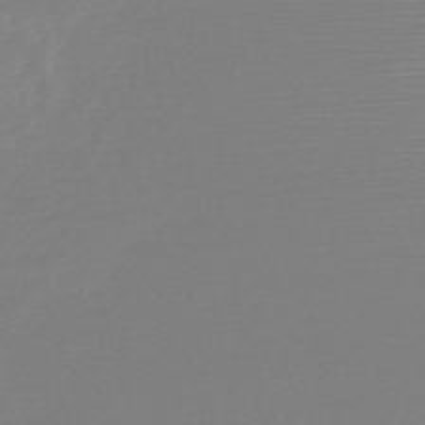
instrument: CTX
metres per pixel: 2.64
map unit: HNb
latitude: -48.9920
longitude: -43.1214
